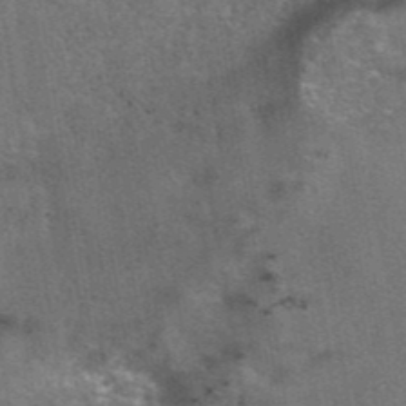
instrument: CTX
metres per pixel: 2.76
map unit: eAb
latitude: 42.2145
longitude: 105.5777
